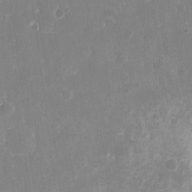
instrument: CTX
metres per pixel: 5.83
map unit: eHh
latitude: 10.1956
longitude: -71.5371
